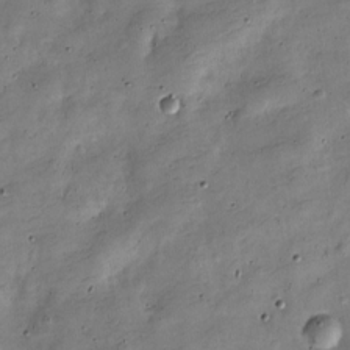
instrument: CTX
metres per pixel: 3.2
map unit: Nve
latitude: -25.6344
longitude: 106.3118
